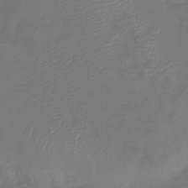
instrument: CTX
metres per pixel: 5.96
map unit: Nhu
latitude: -27.2753
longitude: -57.5182
